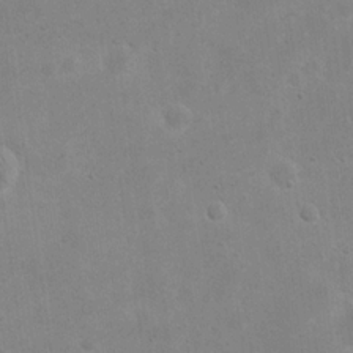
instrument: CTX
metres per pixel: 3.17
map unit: eHh
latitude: 20.6113
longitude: -69.7072
